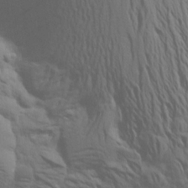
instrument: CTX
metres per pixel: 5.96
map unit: Aa
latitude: 18.3278
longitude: -145.0836
